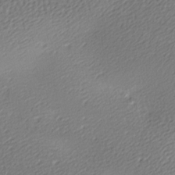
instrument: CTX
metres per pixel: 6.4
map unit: lAa
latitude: -9.4265
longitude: -127.1403
